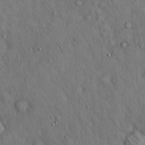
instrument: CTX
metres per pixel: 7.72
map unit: Hto
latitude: 15.4427
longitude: -59.6883
